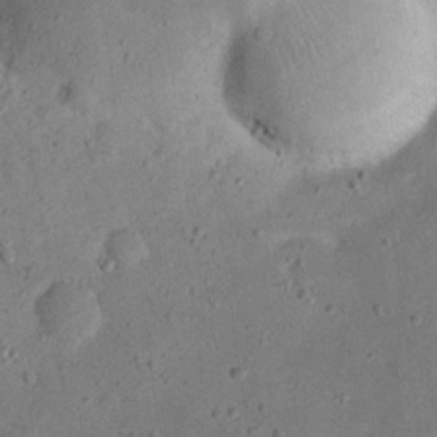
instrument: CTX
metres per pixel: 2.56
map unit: eHh
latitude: 23.5371
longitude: -67.9528
